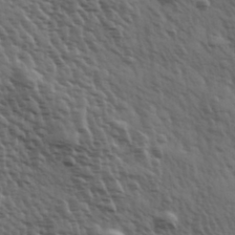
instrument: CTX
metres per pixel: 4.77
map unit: Hve
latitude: 31.8773
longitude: 150.2550
